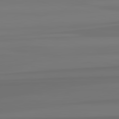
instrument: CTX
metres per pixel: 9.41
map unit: lApd
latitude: 82.9324
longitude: 161.8800
